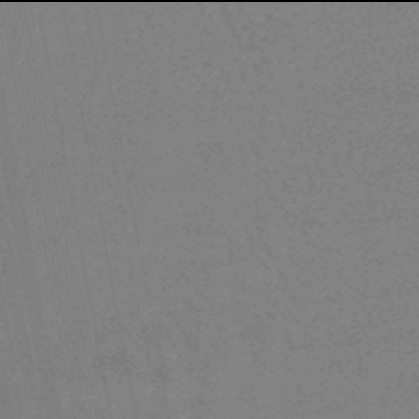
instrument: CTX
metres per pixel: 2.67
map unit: eHb
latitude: -46.0094
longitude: 80.3118
